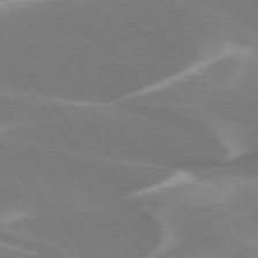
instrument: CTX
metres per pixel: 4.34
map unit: lApd
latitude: 75.8772
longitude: -62.5546
